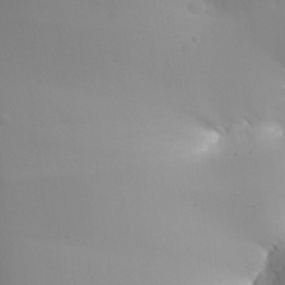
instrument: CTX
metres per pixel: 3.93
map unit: Aa
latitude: 24.0444
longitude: -126.8380
